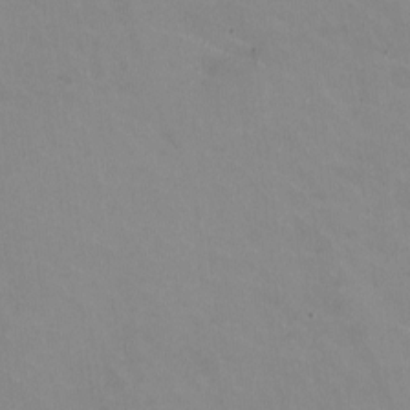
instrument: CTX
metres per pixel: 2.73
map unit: HNhu
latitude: -1.2943
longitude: -2.5545
